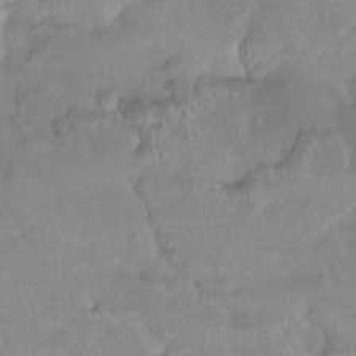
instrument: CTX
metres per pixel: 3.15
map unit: Ht
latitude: -14.9353
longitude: -44.3278
